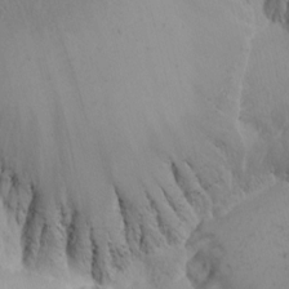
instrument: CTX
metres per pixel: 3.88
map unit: Nhu
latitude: -7.5021
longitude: -90.8758
